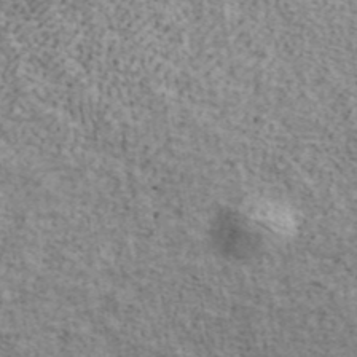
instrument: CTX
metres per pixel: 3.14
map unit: ANa
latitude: 41.6882
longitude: 16.4818
